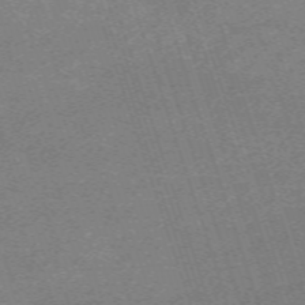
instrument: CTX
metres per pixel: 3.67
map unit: eHh
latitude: -64.0283
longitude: 53.2187
